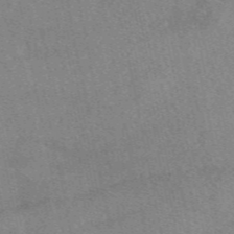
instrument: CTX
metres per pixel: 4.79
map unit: eAb
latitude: 48.7813
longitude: 120.9163
